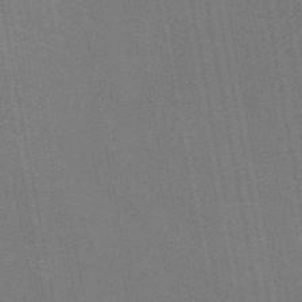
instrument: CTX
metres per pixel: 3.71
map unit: eAb
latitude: 46.4223
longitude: 122.1795
